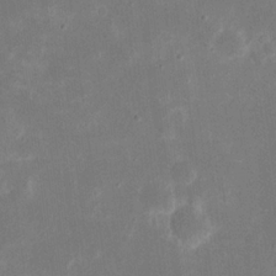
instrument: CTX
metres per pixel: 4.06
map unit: eHh
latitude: 19.6505
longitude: -70.0255
